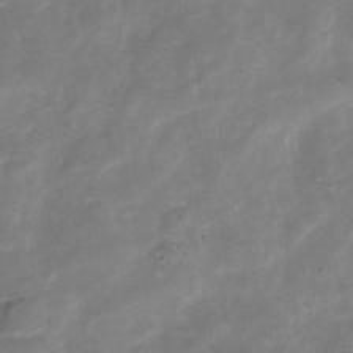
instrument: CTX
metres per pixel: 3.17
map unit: Nhu
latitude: -39.2754
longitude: -80.8191
